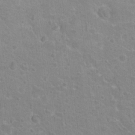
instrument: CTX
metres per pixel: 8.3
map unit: Nhu
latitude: 17.3671
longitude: -32.3467
